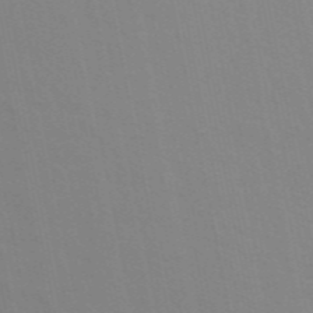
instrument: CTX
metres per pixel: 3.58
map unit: ANa
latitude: 48.5357
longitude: -76.7246
